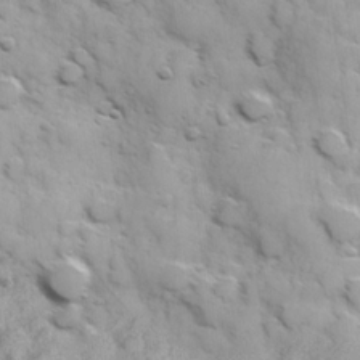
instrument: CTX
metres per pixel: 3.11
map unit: Hve
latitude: 24.1577
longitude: 147.3132
